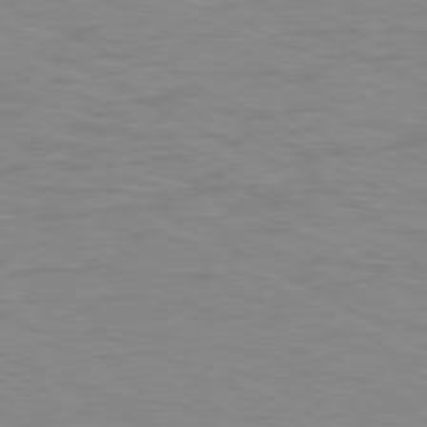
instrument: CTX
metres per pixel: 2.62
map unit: Ap
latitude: -80.6708
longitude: -50.8947
